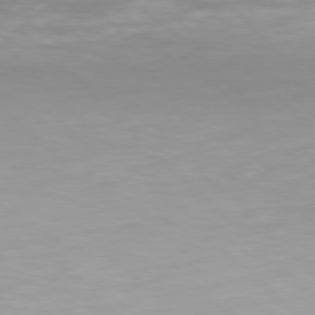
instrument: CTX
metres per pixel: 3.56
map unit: Hpe
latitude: 77.2915
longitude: -173.2725
